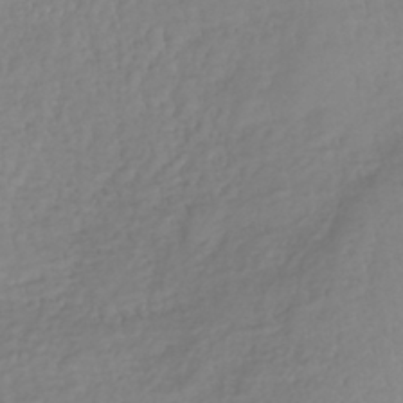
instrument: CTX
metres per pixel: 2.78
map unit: lHb
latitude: -37.6910
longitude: 69.8989
